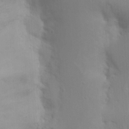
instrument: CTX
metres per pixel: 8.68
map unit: Nhu
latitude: 19.1214
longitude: -73.2726
